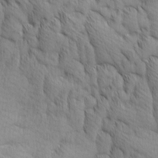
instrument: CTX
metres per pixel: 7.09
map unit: Ave
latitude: 12.5168
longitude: -106.1767
